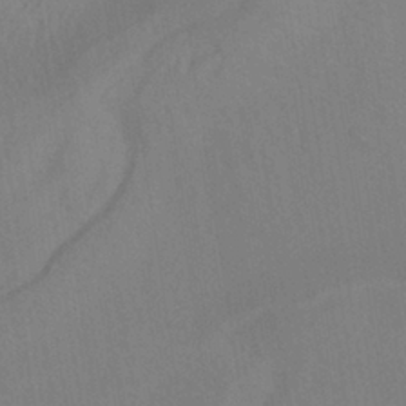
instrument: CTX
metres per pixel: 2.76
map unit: ANa
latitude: -38.1228
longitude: 95.4643
